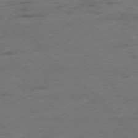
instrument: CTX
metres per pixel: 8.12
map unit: Ap
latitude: -77.4076
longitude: -64.2711
